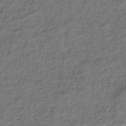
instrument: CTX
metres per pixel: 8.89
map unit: eHb
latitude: -43.4076
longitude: 83.4454
